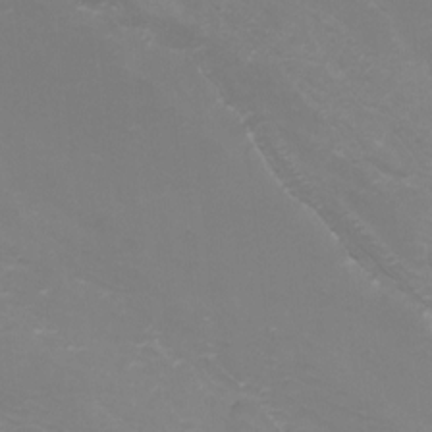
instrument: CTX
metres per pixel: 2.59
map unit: Nhu
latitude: -8.7841
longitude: -72.4601
